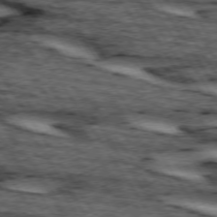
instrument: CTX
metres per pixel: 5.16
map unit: lApd
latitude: 74.2900
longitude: -72.8758
